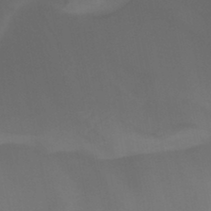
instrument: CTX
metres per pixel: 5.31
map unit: HNb
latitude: -44.7463
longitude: -44.4034
